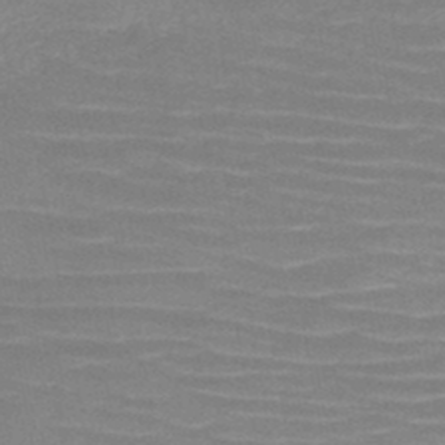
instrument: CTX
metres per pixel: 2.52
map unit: HNb
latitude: -45.9178
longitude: -45.0836
